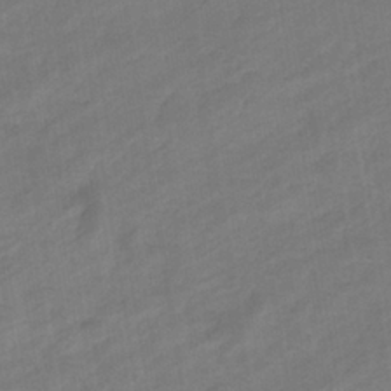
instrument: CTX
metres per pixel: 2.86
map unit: eHb
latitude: -36.4440
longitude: 78.2361
